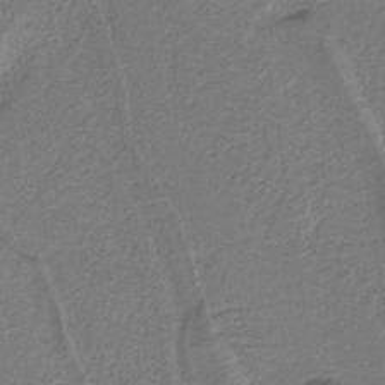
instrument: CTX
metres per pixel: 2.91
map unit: lHb
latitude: -40.1039
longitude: 53.6721
